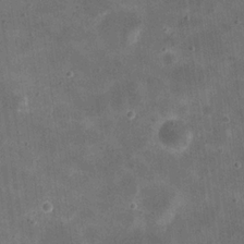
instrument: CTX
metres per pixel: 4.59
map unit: eHh
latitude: 20.6680
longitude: -66.0822
